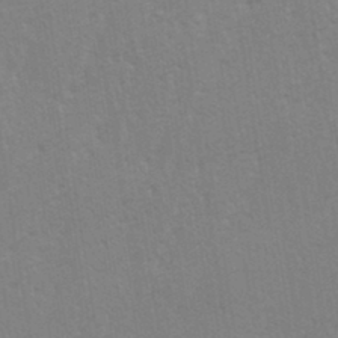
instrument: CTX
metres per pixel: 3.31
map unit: eHh
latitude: 34.2333
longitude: -133.2348
